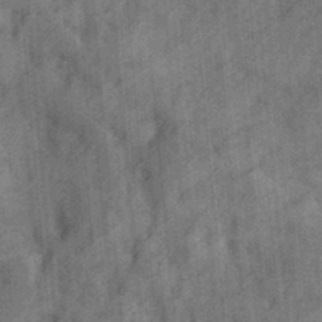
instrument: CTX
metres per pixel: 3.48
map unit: Ave
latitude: 18.8947
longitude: -131.8395
